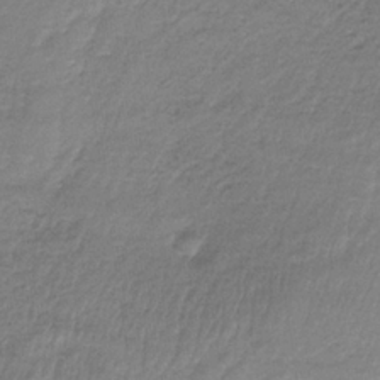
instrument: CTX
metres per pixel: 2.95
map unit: HNb
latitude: -34.1795
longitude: 61.9745
